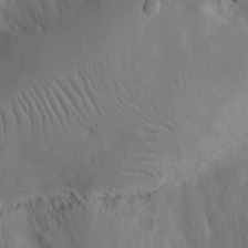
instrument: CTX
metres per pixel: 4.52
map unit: Nhu
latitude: 18.9136
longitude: -73.8017
